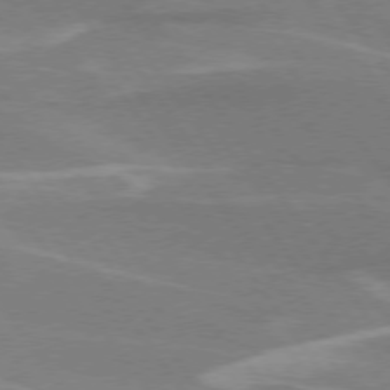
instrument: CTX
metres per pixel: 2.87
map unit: lApd
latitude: 74.6302
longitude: -66.8758
